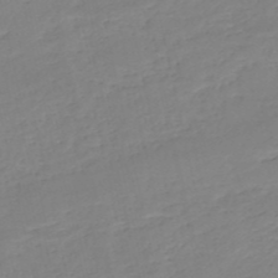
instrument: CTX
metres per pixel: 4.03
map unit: eHh
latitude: -52.6329
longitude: -24.5167
